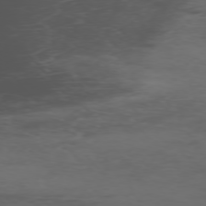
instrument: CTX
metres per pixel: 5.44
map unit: Ap
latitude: -76.2739
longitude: -66.4412
